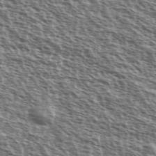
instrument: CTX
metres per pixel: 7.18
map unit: Ave
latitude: 38.0444
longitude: -111.4993
